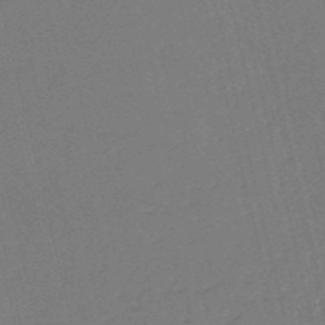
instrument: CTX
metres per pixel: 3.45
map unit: HNb
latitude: -54.7085
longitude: -39.7450
